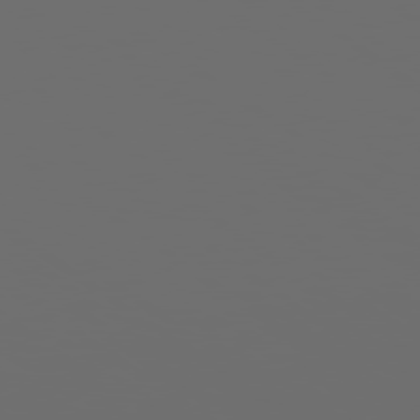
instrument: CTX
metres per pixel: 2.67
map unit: Hpe
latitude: 77.9717
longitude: -179.8395
